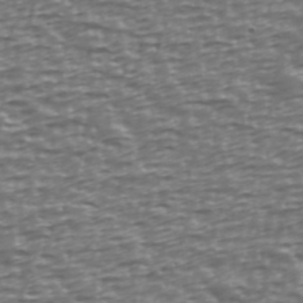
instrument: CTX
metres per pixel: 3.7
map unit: Ave
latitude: 40.4978
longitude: -112.9514
